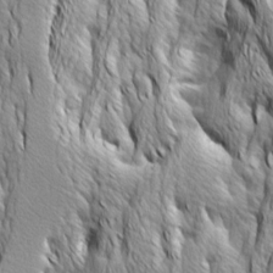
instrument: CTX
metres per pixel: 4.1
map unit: Ave
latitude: 14.3090
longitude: -133.5182
